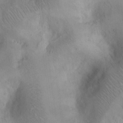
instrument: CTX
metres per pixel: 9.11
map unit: Hto
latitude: 12.6869
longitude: -56.4601
